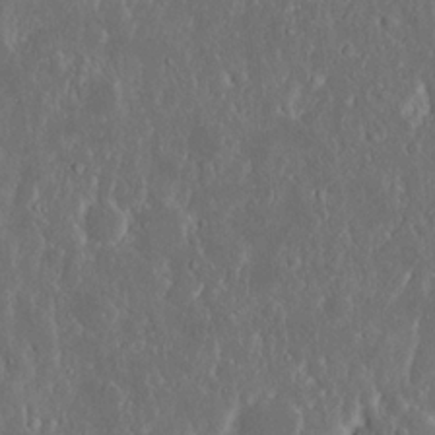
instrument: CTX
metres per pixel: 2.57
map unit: Nhu
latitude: 19.0269
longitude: -72.6302
